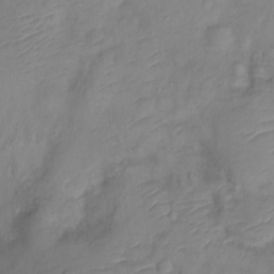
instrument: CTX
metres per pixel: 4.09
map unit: Ht
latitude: -6.1983
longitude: -21.3860
